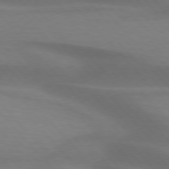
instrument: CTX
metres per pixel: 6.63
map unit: lApd
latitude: 76.3656
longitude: -59.0647
